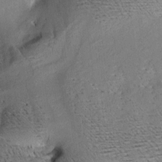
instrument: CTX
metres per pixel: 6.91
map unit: Aa
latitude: 9.6316
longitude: -142.7624
